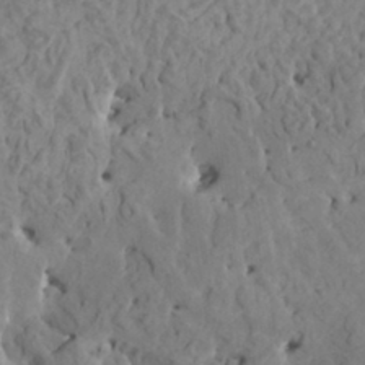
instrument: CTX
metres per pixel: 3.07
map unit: HNhu
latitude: 6.9703
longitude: -0.6868
